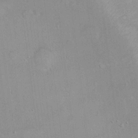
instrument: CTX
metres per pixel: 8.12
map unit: Hto
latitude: 15.4616
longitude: -40.4034
